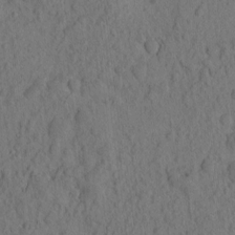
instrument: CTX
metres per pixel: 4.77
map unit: eHh
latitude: -2.1794
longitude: 17.3699
